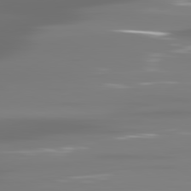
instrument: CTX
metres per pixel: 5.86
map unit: lApd
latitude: 81.2726
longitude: -137.8017
